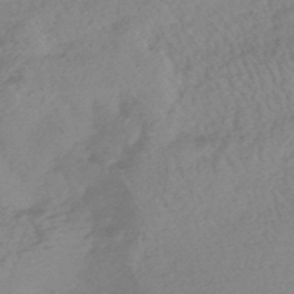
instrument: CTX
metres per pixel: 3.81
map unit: HNhu
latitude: -46.0472
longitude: 91.7100
